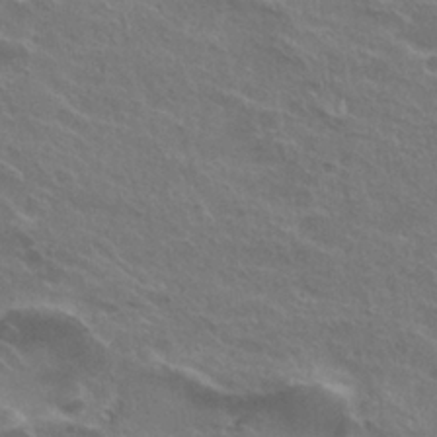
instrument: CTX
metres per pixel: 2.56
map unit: Hto
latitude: 25.0269
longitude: -38.3467
